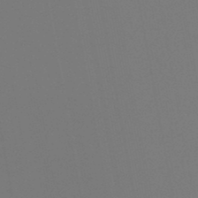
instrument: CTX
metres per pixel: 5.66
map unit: lHb
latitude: -46.7463
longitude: 74.8597
